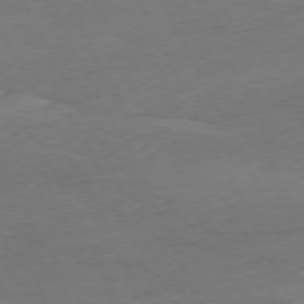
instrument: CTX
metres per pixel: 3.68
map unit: Ap
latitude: -76.7274
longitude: -72.6491
